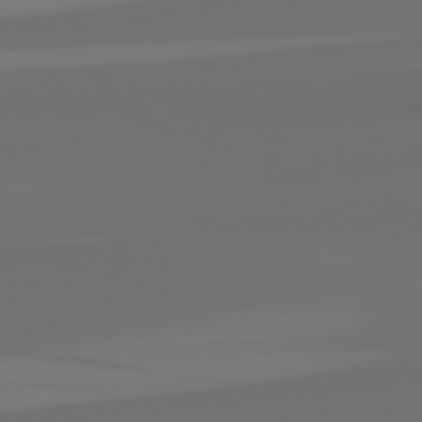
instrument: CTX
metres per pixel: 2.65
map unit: lApd
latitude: 82.4223
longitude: 163.9178
